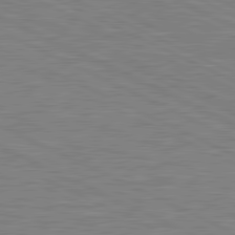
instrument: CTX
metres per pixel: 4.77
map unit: lApd
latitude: 81.0269
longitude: -170.1956
